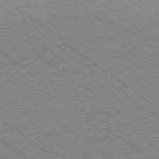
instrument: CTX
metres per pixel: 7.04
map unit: Hpe
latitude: -79.0297
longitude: -15.3860
